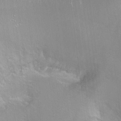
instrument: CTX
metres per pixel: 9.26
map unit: Ht
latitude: -6.9730
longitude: -36.7435
